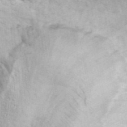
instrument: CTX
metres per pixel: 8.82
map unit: ANa
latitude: 46.4790
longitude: 26.8219
